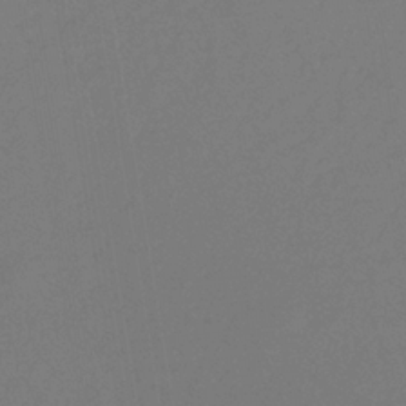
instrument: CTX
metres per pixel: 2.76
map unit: lHb
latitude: -33.6344
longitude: 67.0864
